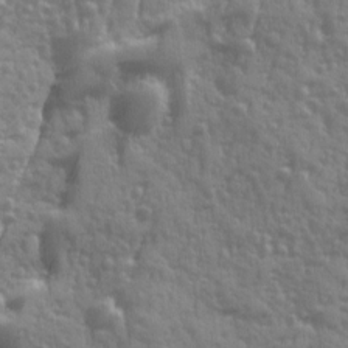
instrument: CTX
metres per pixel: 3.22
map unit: Ave
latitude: 12.3845
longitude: -103.7449
